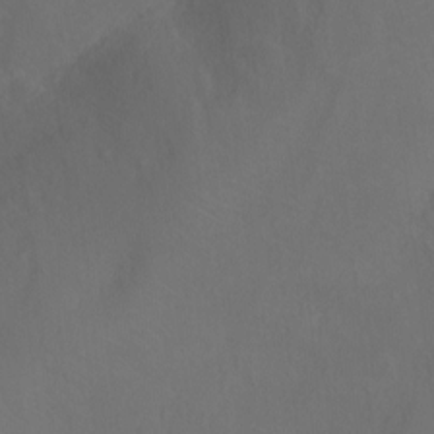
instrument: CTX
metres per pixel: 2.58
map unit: Ht
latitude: 1.4426
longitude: -34.1955
